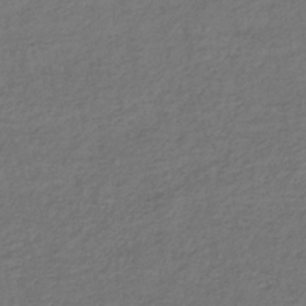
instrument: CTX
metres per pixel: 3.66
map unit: lHb
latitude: -37.6532
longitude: 70.5763
